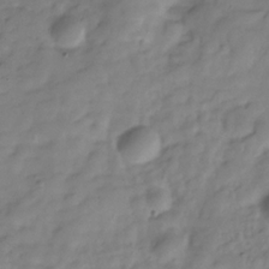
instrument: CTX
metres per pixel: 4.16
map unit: Hve
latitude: -29.9178
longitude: 91.5588
